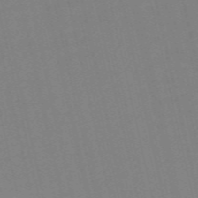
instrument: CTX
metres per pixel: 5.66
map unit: Nve
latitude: -58.4062
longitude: 50.7274
